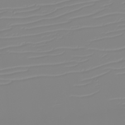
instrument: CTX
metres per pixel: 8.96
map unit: eHh
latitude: -6.0283
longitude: -84.9703
